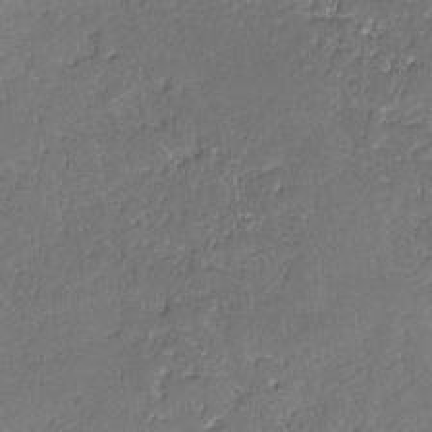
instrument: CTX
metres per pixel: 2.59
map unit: lAvf
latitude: -0.9920
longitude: -106.8569
